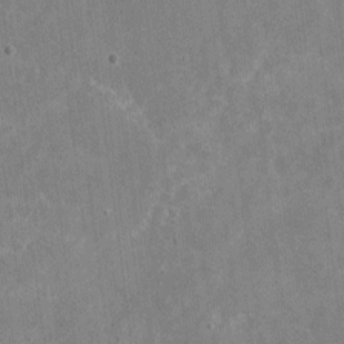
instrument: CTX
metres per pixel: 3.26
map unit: eHh
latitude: 4.6301
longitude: -66.9702
